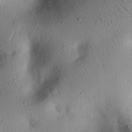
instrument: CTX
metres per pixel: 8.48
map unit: eHh
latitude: 25.7638
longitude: -76.5168
